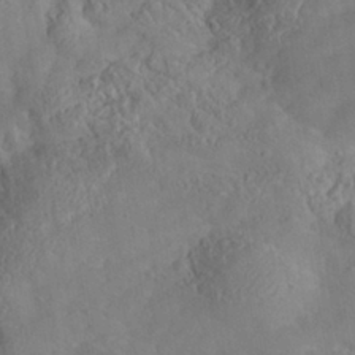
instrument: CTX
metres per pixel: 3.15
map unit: Nhe
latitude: -38.1795
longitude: -146.6302
